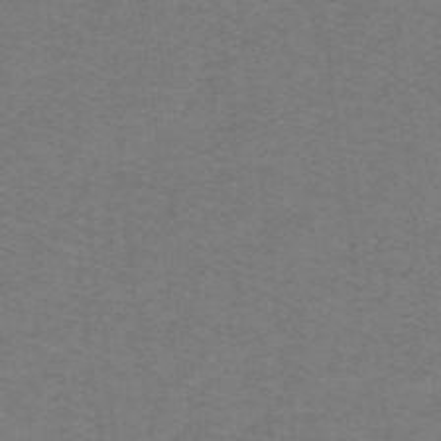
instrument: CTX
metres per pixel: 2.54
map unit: lHb
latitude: -42.3495
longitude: 54.4251
